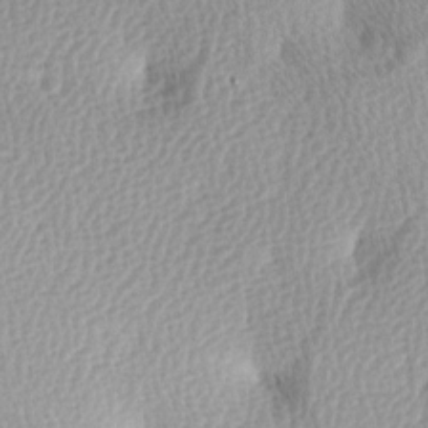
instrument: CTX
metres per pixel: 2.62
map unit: lAa
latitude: -4.5384
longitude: -120.9514
